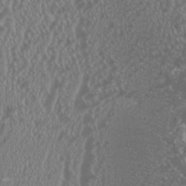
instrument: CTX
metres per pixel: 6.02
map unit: HNhu
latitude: 0.7246
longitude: 0.8030
